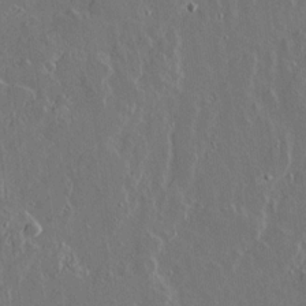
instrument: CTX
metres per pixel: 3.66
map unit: lAvf
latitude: 15.3104
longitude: -129.1781
